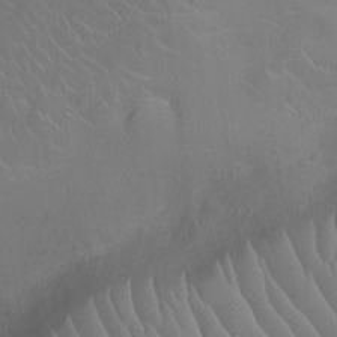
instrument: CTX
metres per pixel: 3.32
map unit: Ht
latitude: -9.4832
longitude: -22.7246
